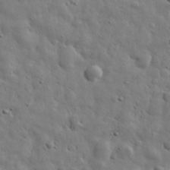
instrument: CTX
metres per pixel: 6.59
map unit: eHh
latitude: 31.4238
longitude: -73.7261
